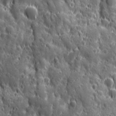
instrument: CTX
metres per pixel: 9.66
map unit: Ave
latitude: 12.6680
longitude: -104.7058
